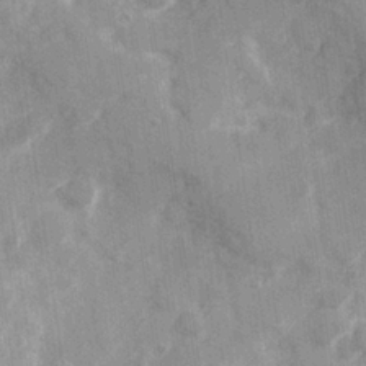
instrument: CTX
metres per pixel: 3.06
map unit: Hve
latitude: 25.9717
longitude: 147.5777
